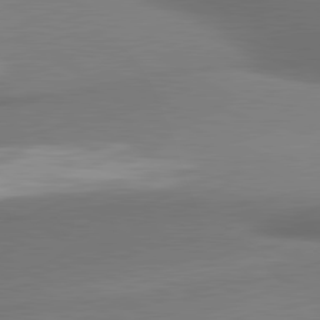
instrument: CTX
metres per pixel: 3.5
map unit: lApd
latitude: 80.8569
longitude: 176.8219
